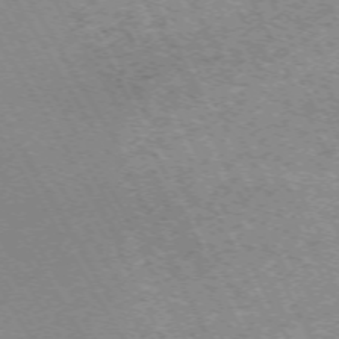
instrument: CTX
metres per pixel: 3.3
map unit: Hpe
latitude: -71.3321
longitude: 11.2943
